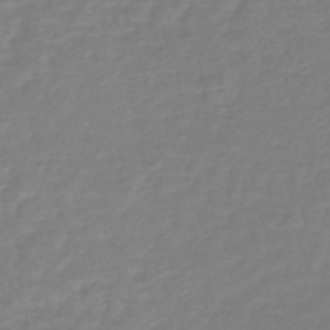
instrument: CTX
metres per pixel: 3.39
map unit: lHb
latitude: -42.3495
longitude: 67.3699
